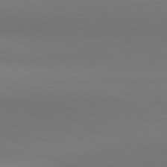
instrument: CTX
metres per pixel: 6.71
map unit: lApd
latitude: 81.0269
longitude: 145.5399
